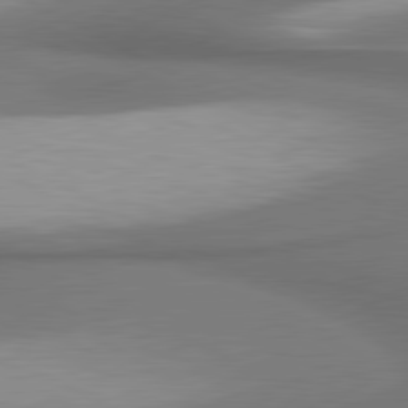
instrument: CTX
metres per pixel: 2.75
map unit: lApd
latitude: 80.8002
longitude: 175.9745
